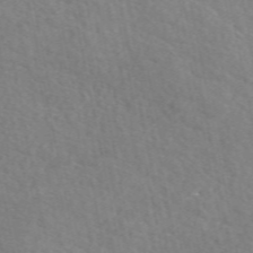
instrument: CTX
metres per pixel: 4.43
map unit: eAb
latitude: 50.6679
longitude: 111.0675
